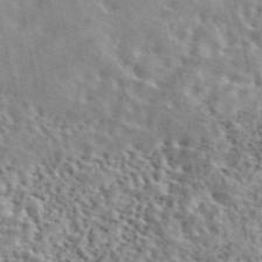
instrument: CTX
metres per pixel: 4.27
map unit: eAb
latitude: 44.5546
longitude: 113.6155
